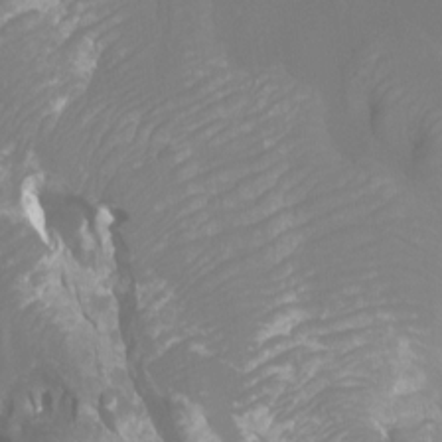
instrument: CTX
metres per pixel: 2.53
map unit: Htu
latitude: -7.1242
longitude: -48.1578
